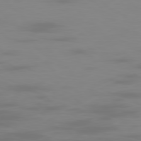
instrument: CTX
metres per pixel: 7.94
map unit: Ap
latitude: -78.9541
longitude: -70.1956
